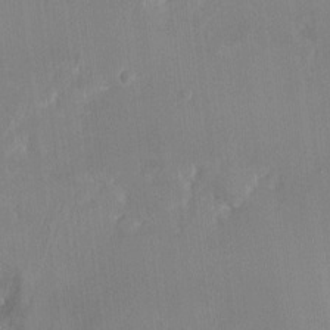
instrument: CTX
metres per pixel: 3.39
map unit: HNhu
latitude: 7.7450
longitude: -5.1592
